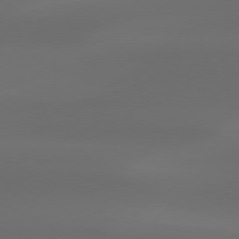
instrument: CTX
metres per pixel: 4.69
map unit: Hpe
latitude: 76.6301
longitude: -131.6316
